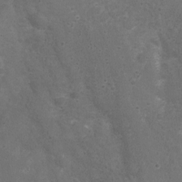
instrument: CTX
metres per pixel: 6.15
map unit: Nhu
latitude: 3.8583
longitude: -17.4237
